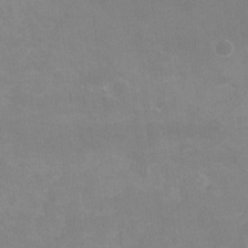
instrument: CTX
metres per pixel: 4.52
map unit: Hto
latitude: -7.3131
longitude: -39.5938
